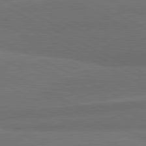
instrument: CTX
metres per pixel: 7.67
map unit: lApd
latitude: 82.1766
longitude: 158.8408
